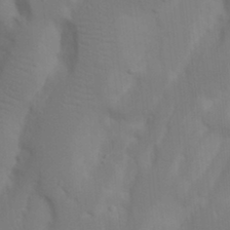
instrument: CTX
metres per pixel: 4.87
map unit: Nhu
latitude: 18.4790
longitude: -73.3482
